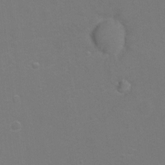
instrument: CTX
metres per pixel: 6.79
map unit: Hto
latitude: 7.1025
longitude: -35.8772
